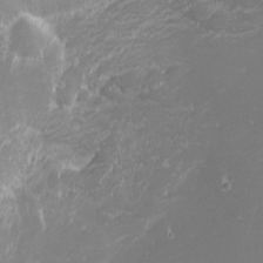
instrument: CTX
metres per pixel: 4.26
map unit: eHh
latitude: -2.0472
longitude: -80.8947
